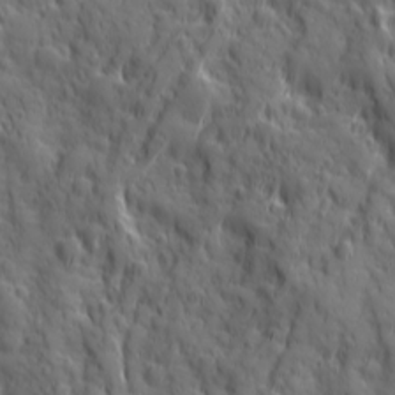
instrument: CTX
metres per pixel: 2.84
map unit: Ave
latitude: 19.4804
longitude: -132.8758
